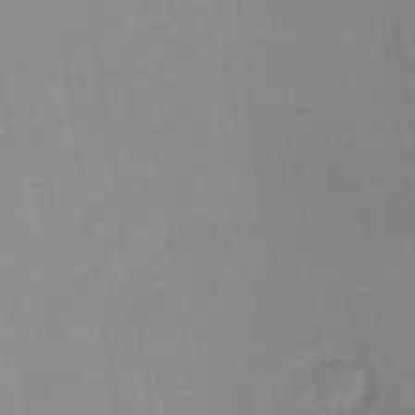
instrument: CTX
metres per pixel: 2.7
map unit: lHb
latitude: -36.4062
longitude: 72.3495
